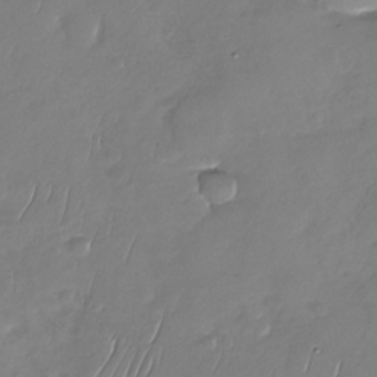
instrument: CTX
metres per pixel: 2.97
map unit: Nhu
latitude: -29.8045
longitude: -61.0080
